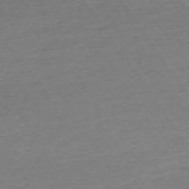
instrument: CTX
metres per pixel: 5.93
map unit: Ap
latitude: -73.8233
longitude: -83.7449
